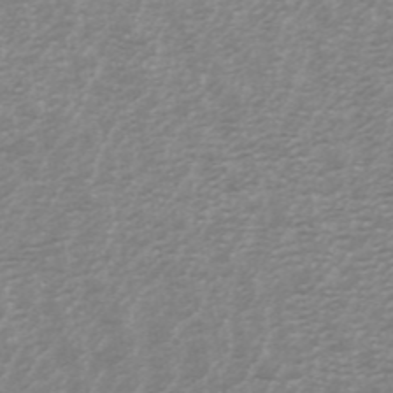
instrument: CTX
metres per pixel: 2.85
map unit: ANa
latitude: 44.7246
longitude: 29.1809
